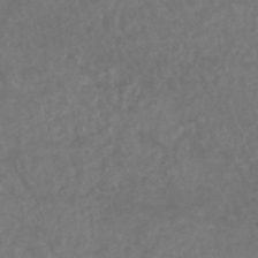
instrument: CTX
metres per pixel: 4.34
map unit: HNhu
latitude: -45.4643
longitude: 97.7100
